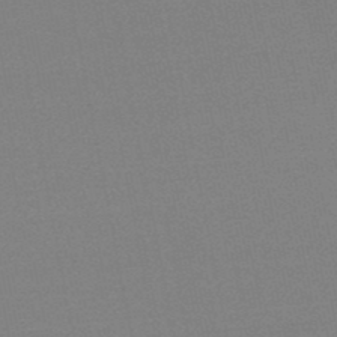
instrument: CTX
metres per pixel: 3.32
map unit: lHb
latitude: -48.7841
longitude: 81.7100
